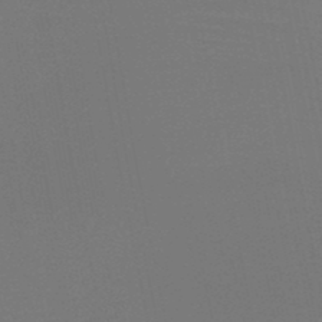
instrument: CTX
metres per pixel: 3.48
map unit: HNb
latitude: -47.1998
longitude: -42.8002
